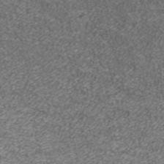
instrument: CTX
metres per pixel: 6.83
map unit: ANa
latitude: 36.8380
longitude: 15.4455
